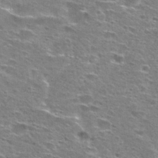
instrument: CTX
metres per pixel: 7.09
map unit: Hto
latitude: 27.1781
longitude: -47.5183
